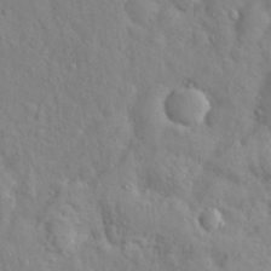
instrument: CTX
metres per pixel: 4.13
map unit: Hto
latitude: 16.9892
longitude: -53.1970
